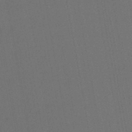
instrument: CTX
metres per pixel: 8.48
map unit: lHb
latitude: -46.0661
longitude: 63.4454
